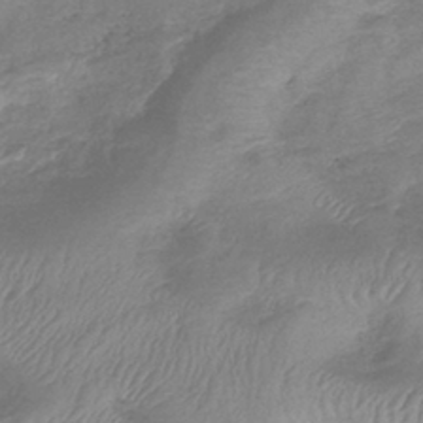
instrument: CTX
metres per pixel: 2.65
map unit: lHb
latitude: -41.0675
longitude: 78.7841
